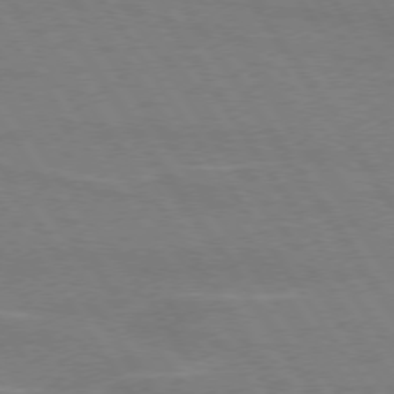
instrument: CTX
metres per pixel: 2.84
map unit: lApd
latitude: 74.0444
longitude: -56.4978
